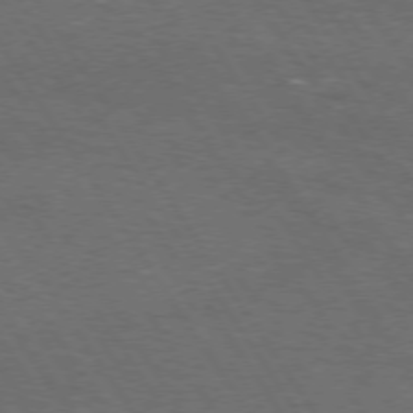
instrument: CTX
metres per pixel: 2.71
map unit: Hpe
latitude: 73.1593
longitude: -124.9891
